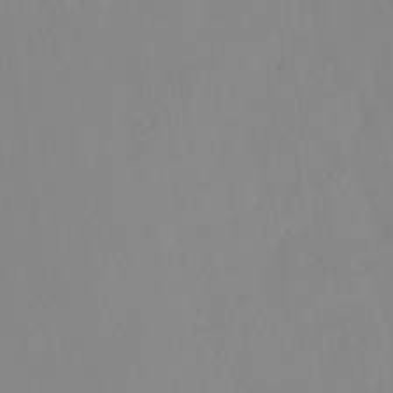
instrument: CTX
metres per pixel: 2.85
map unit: Ht
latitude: -14.5952
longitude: -43.3104
